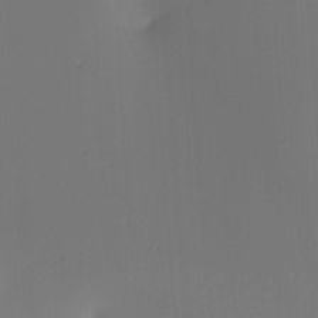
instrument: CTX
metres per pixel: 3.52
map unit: Ht
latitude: -12.1795
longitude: -48.4790
